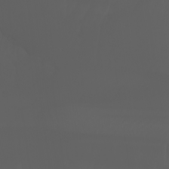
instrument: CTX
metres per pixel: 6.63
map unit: Nhu
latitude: -7.0675
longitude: -84.5924
